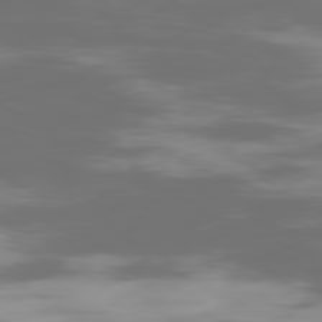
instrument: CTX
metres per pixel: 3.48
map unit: Ap
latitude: -79.4076
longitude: -60.6679
